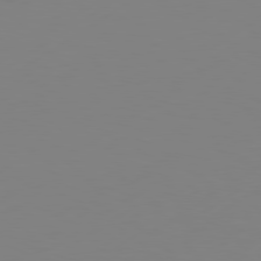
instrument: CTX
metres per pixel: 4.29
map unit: Hpe
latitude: 78.3090
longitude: -128.1956
